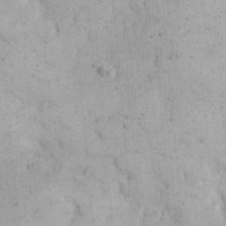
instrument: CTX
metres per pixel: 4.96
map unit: eHh
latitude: 21.1970
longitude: -63.1215
